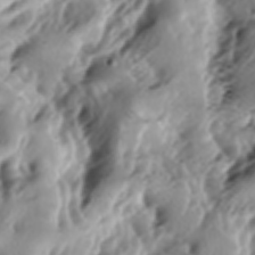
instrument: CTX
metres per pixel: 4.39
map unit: lAa
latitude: -6.5196
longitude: -124.1011
